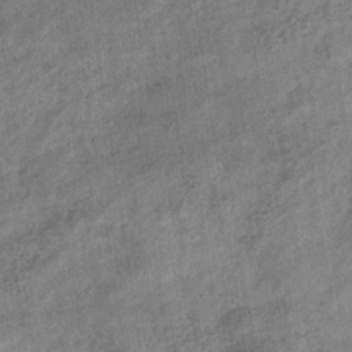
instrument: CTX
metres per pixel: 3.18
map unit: eHb
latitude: -34.3873
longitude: 77.8800
